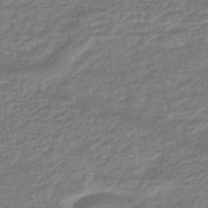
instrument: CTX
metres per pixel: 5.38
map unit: HNhu
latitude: -46.3495
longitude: 96.4629
